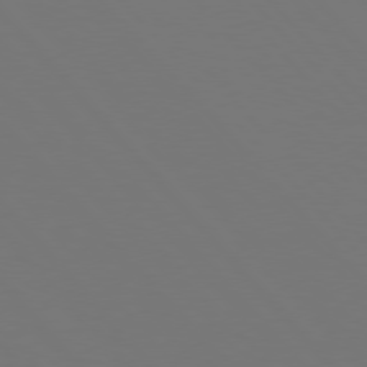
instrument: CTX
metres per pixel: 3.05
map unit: Hpe
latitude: 76.7057
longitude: -166.6679
